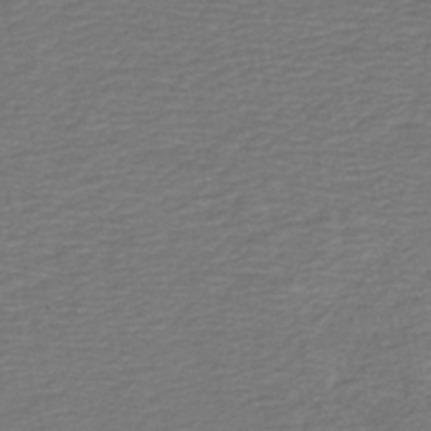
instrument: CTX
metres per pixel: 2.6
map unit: HNb
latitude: -42.6707
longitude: 50.4440
